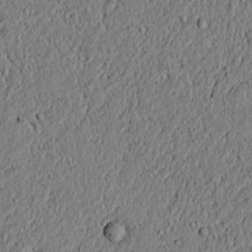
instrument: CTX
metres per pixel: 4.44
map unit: lAvf
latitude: 6.3845
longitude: 167.4643
